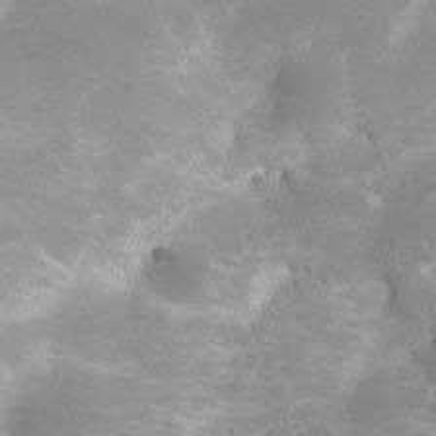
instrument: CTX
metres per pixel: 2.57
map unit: Ht
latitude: 4.9136
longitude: -21.6316
